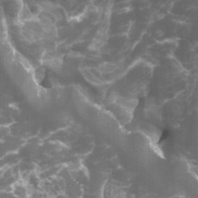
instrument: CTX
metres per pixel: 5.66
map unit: Htu
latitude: -1.2565
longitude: -76.5545
